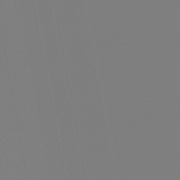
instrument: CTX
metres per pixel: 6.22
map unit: eHb
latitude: -49.7667
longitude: 85.2753
